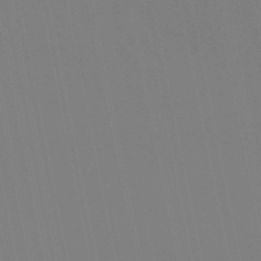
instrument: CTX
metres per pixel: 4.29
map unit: lHb
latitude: -48.2929
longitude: 75.0487
